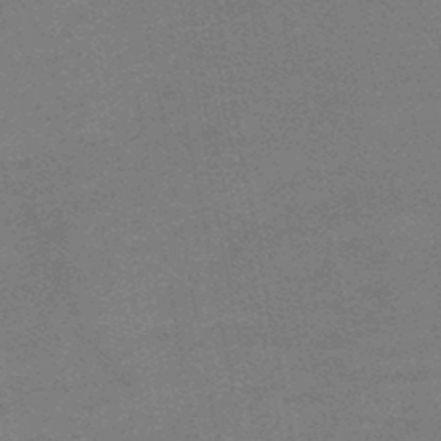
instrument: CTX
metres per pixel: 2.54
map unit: HNb
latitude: -47.3887
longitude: -39.8961
